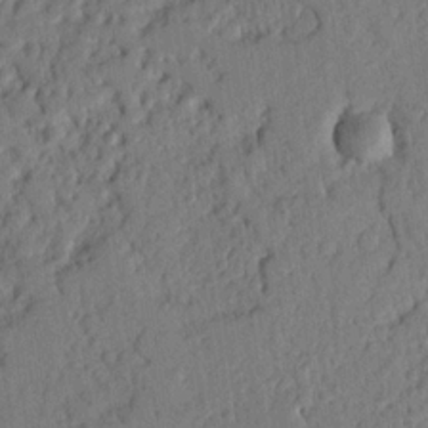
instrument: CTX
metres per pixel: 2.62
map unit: Nhu
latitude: 19.5371
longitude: -78.6491
